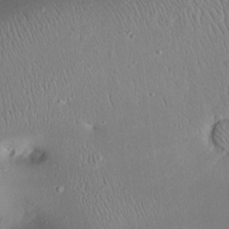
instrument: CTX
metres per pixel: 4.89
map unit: Nhu
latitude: 23.8961
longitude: -71.0647
